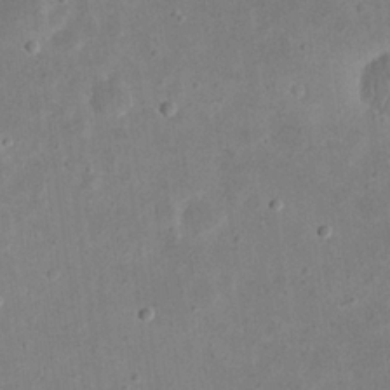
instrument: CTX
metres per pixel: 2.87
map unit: eHh
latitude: 23.4426
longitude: -67.6882
